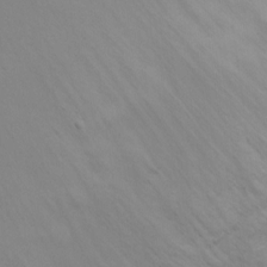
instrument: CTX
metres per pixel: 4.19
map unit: Ht
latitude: -1.1243
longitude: -16.0822
